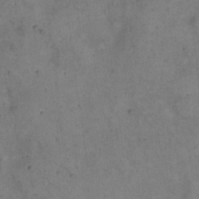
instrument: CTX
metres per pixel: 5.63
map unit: eHh
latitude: 20.6113
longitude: -60.5545
